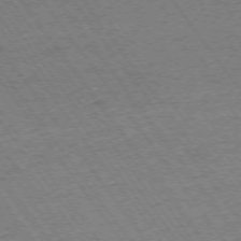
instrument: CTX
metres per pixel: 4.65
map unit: Ap
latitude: -74.2173
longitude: -82.6112
